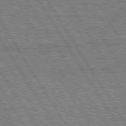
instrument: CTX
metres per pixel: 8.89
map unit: Hpe
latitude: 75.1214
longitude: -154.6679
